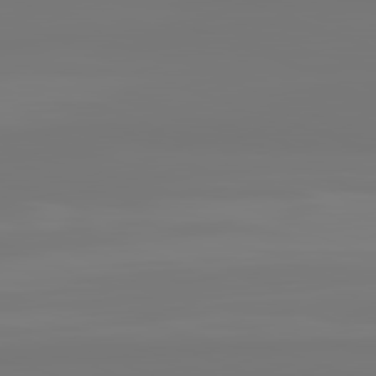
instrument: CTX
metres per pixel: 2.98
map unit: lApd
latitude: 81.8961
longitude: -176.8758
